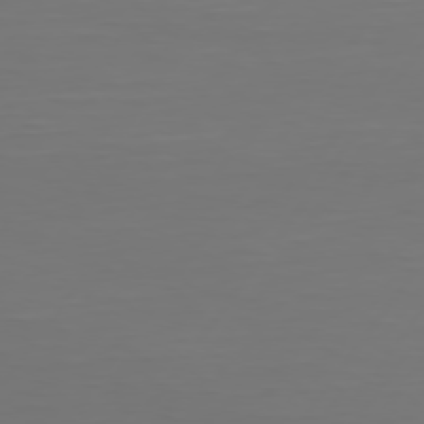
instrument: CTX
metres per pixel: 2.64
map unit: Hpe
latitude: 74.2523
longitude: -129.8394
